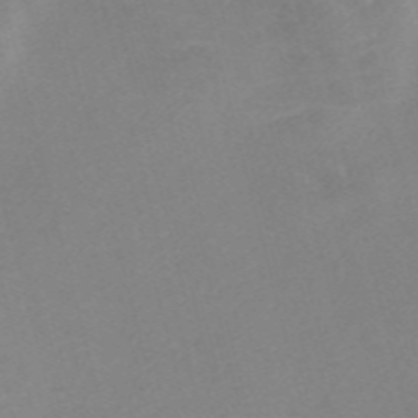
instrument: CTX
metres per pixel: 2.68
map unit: Nve
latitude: -57.2376
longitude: 59.0675
